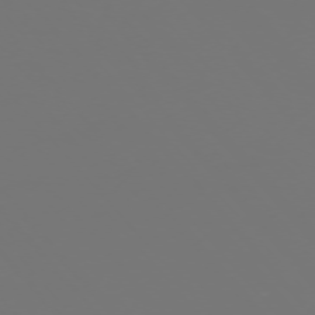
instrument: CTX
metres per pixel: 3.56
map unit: Ap
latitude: -75.6155
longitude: -75.6694
